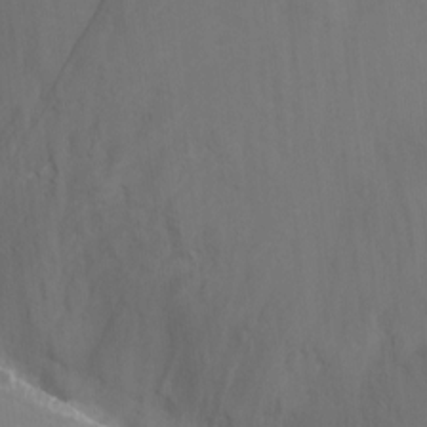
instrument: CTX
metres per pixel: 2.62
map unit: Nhu
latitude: -17.0487
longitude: -49.3671
